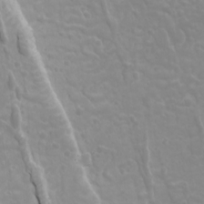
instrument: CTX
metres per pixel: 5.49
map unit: Ave
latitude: 18.2900
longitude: -133.7828
